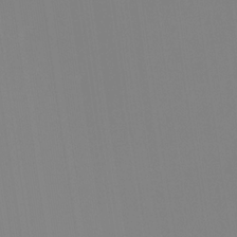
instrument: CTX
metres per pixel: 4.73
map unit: Ht
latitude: -13.7856
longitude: -51.7071
